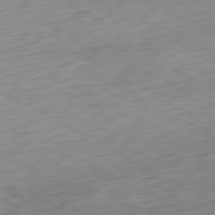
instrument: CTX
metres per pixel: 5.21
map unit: Ap
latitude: -80.7463
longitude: -70.7624
